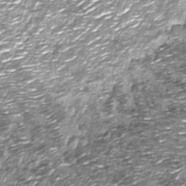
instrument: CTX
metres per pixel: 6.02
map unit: Nhu
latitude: -13.7100
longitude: -22.5357
